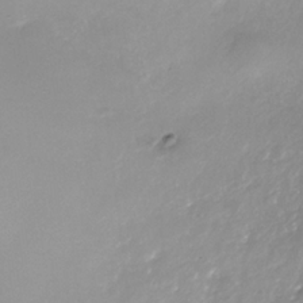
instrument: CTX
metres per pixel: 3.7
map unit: Nhe
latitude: -37.1431
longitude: -87.2159
